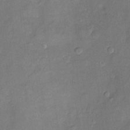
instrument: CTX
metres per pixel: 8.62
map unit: Htu
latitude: -5.7855
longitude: 158.0094
